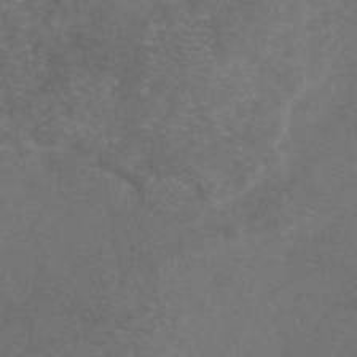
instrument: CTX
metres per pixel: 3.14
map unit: eAb
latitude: 47.2726
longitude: 109.8989
